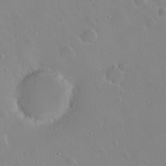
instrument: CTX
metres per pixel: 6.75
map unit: eHh
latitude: 1.5938
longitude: -54.6301
